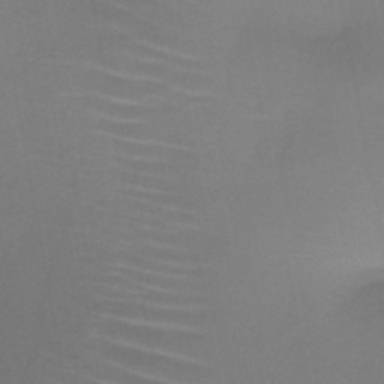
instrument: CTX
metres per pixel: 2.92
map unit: HNb
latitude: -46.5007
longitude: -42.7813
